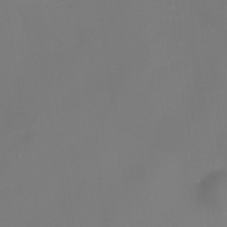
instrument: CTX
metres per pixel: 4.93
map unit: Nhe
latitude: -35.7478
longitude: -87.1025
